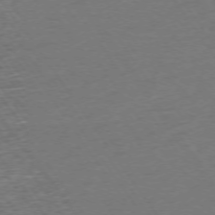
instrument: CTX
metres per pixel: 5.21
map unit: Ap
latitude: -74.9731
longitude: -90.2334
